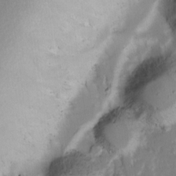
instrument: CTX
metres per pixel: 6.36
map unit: Ave
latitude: 8.7246
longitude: -105.2726
